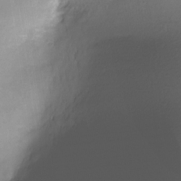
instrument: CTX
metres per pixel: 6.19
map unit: Nhe
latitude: -33.6344
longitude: -116.1767
